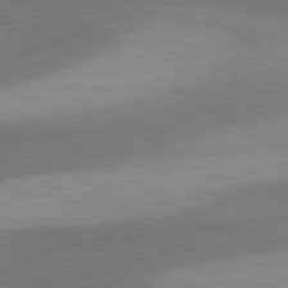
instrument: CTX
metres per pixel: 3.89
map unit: lApd
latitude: 80.2145
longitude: -179.0459
